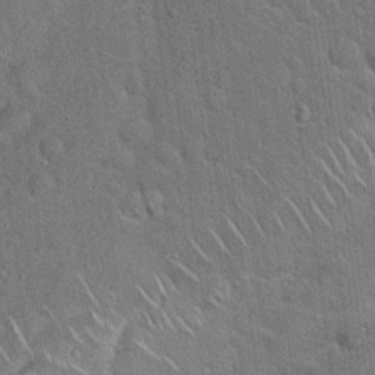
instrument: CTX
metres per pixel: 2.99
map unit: Hto
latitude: 19.7071
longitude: -52.4034
